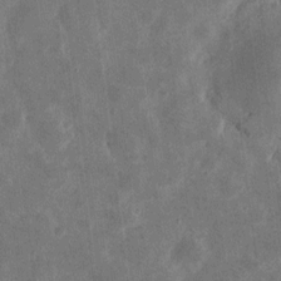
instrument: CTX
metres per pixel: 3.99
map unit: eHh
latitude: 5.0080
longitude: -71.8205
